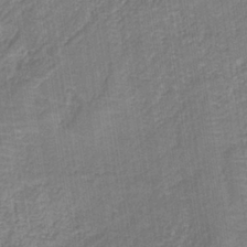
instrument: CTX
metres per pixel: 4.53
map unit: HNb
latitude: -35.1431
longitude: 54.3873
